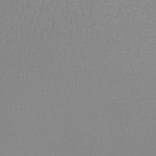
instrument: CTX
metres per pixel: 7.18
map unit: HNhu
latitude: -48.1984
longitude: 98.7652
